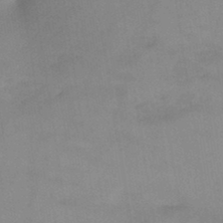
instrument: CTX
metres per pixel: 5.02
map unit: HNb
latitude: -45.8800
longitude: -39.3859
